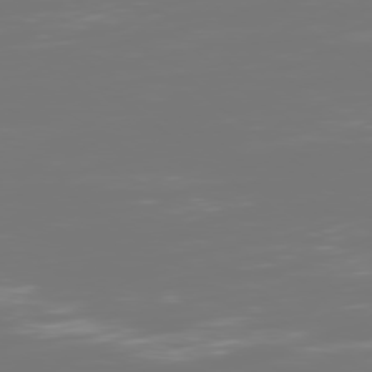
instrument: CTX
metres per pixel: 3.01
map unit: Ap
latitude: -79.0297
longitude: -60.5357
